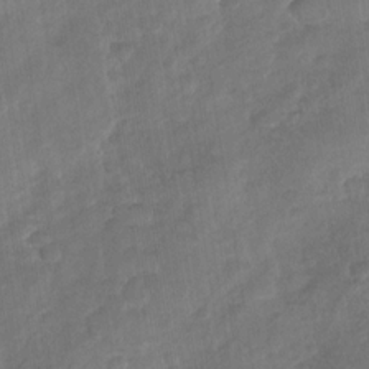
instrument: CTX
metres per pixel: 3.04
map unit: Nhu
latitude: -30.0283
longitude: -62.2712
